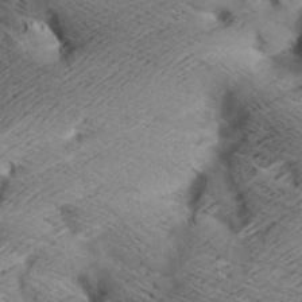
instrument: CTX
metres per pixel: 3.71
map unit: Aa
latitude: 7.3860
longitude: -140.4601
